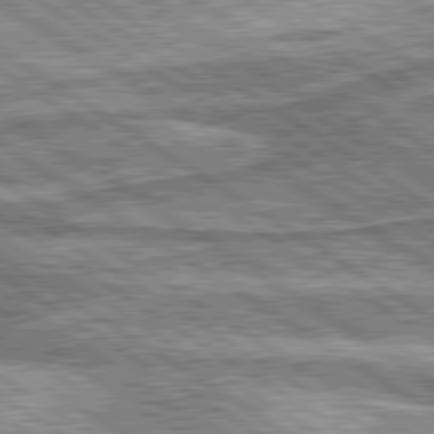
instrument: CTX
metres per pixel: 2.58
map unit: lApd
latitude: 80.1389
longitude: 173.2187
